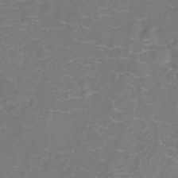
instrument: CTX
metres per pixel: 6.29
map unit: Nhu
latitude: -11.5588
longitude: -22.7813
